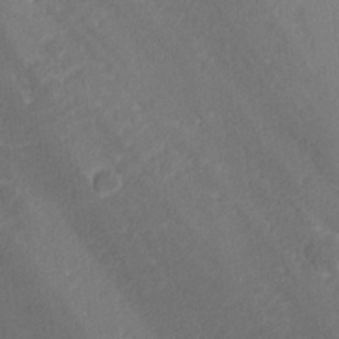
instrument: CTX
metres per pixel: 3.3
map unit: lHvf
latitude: 25.2348
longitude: 140.8030
